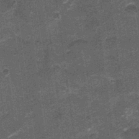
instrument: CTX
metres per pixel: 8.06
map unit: Nhu
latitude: 3.1781
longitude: -17.1214
